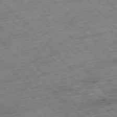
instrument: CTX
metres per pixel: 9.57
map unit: Hpe
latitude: -77.1998
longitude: -16.7624
